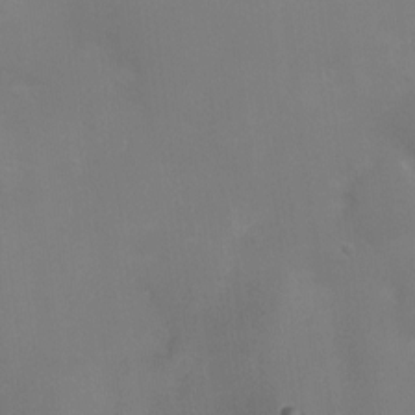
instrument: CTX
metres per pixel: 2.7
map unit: Ht
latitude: -9.2943
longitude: -28.5546
